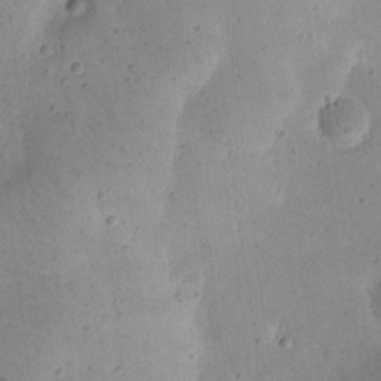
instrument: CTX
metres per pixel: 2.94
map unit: eHh
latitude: 20.7247
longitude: -63.7828
